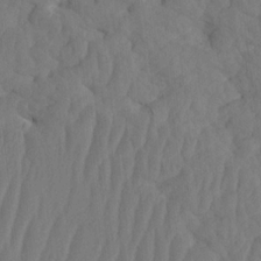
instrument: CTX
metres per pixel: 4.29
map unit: HNhu
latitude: -1.8612
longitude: 14.0472
